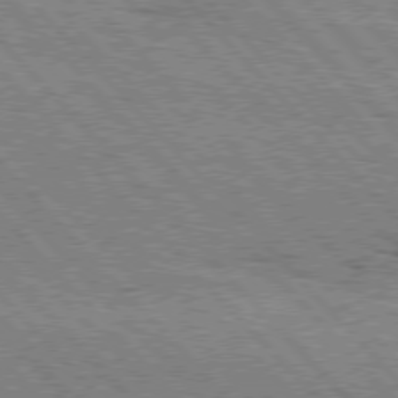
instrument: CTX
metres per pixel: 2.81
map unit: Hpe
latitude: 76.3845
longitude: -151.2348
